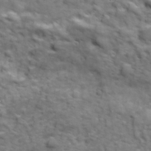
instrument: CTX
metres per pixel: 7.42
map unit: Ave
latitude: 18.8191
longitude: -132.5168
